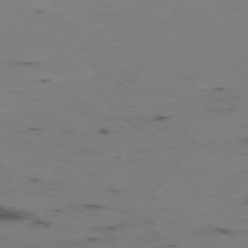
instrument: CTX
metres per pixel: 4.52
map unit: Ap
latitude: -76.2173
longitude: -66.9702
